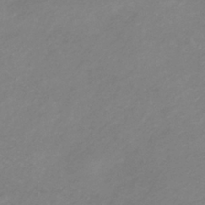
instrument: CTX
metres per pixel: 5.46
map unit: lHb
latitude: -37.3131
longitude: 72.1417
